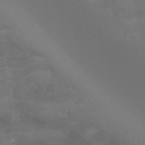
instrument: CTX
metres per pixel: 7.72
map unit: Htu
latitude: -5.3509
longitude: -75.2348
